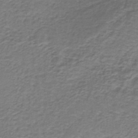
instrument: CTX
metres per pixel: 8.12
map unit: lHb
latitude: -38.2362
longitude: 60.5574
